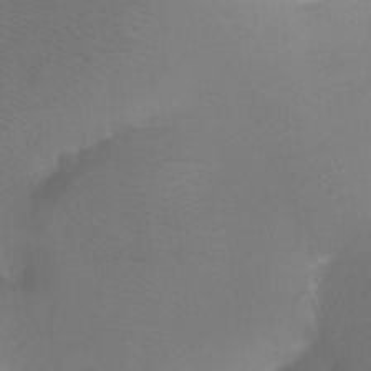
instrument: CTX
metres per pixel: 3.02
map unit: Ht
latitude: -11.4643
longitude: -44.4412
